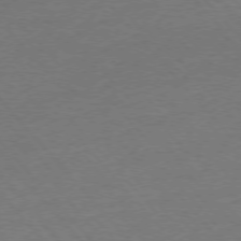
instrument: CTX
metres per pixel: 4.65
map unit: Ap
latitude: -76.8408
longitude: -95.7828
